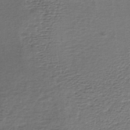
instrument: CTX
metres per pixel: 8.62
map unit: lHb
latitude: -35.3510
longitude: 60.8030
